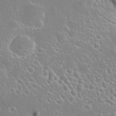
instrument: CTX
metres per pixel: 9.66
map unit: Nhu
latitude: 26.5735
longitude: -57.4048
